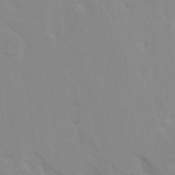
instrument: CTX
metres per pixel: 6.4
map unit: Hto
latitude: 7.5371
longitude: -34.6301
